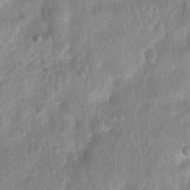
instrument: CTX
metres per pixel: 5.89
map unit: Ht
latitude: 4.0822
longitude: -21.8394
